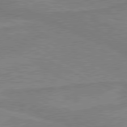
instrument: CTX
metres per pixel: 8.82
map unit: lApd
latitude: 80.2711
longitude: -175.6505
